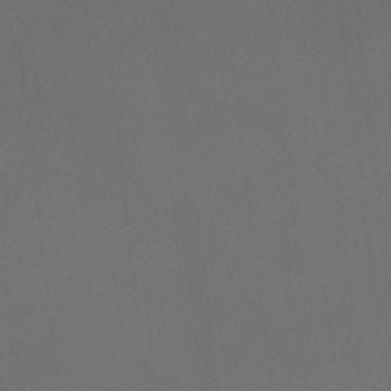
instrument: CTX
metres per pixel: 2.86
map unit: HNhu
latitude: -48.5007
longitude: 99.6344
